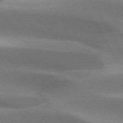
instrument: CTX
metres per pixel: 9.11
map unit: lApd
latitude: 73.0837
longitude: -51.7449
